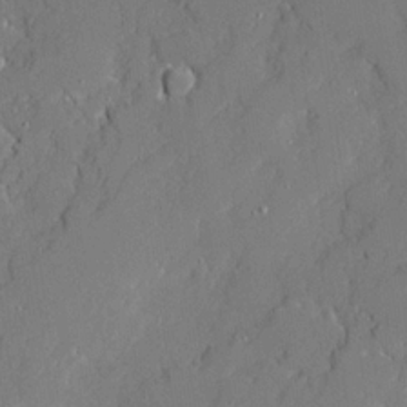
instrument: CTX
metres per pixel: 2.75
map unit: Ave
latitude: 20.5546
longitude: -128.1578
